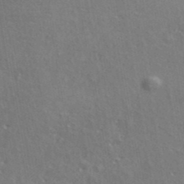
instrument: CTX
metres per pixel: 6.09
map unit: ANa
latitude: 39.2537
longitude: 28.5007
